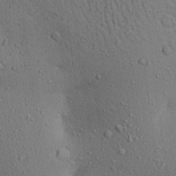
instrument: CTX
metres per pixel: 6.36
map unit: Aa
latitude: 22.6490
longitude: -144.4601
